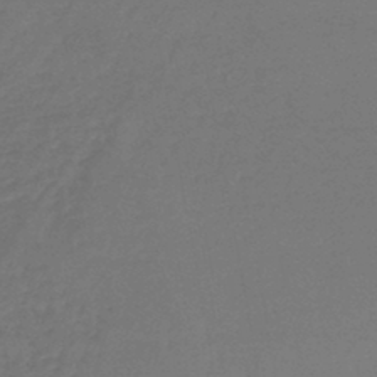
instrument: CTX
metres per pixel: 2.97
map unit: lHb
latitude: -44.1039
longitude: 74.8408
